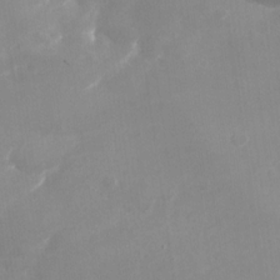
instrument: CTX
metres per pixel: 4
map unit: Nhu
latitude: -27.5588
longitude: -75.8017
